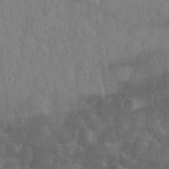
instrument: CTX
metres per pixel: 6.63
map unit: eHh
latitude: 29.5182
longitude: -76.7246
